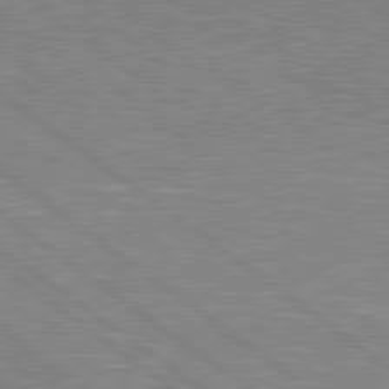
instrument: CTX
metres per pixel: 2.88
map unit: Hpe
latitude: 79.3671
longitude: -121.2159
